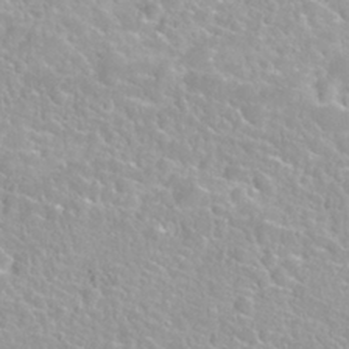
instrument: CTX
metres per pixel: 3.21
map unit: Nhu
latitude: 27.9528
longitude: -51.8016
